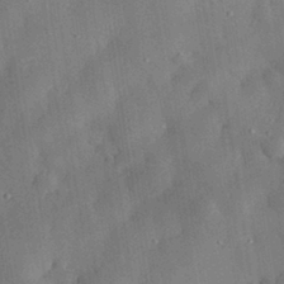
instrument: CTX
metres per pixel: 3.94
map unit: eHh
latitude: 30.7436
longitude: -76.2333
